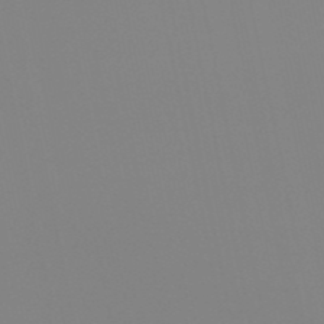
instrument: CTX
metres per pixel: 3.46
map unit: eHb
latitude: -50.9164
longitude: 76.1228
